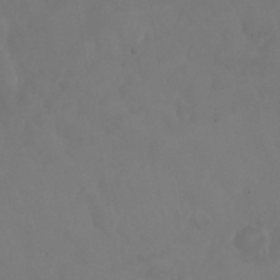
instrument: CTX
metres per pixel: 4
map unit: Nhu
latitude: 24.8946
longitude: -62.6113
